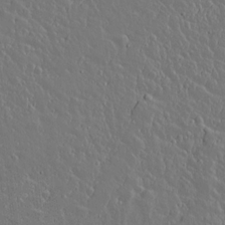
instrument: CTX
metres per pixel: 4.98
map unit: lAvf
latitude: 14.7436
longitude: -127.8206
